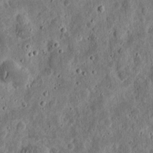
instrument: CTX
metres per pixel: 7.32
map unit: eHh
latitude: 11.2915
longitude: -73.7828
